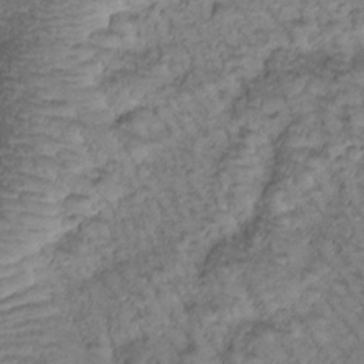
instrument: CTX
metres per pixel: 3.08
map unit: Htu
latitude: -1.3699
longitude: 173.2376
